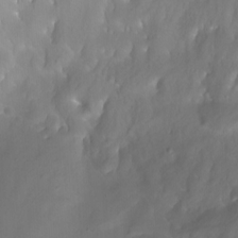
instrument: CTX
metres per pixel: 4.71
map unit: Aa
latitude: -7.5966
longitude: -77.7638
